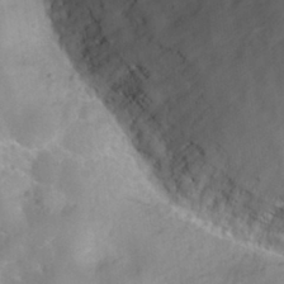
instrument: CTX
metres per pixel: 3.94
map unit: Nhu
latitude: 30.2523
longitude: -51.3103
